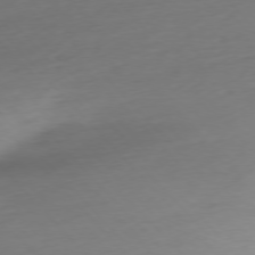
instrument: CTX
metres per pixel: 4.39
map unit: Ap
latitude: -76.7463
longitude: -79.3482
